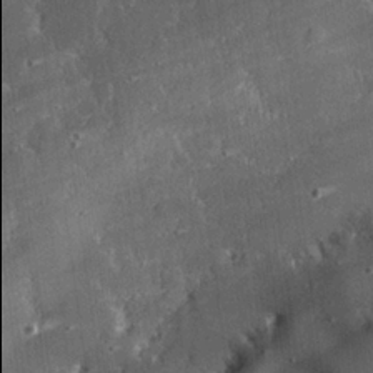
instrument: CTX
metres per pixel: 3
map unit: eHh
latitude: 24.9513
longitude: -89.9906
